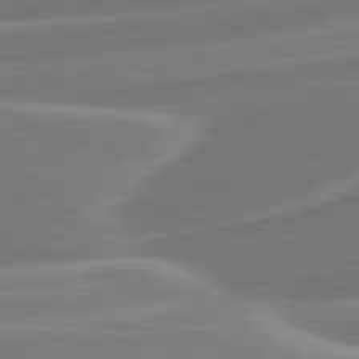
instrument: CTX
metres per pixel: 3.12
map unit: lApd
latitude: 80.9514
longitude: 128.3684
